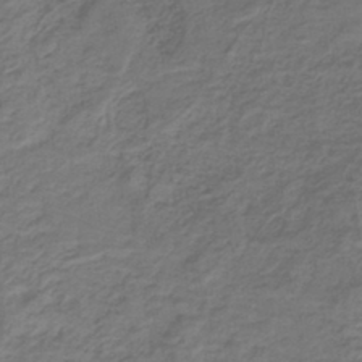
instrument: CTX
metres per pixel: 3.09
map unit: lHb
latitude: -38.5574
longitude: 57.8422
